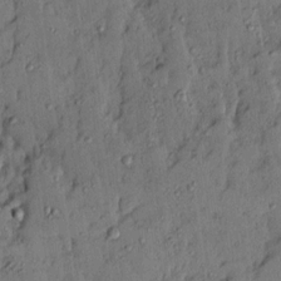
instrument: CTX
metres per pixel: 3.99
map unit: Ave
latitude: 13.8772
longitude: -132.5168
